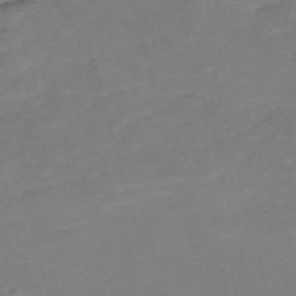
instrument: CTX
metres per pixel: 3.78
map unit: Nve
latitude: -58.5384
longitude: 58.1227
